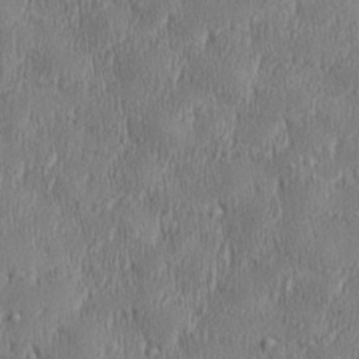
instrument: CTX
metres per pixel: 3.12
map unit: Aa
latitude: 28.3278
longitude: -137.9150
